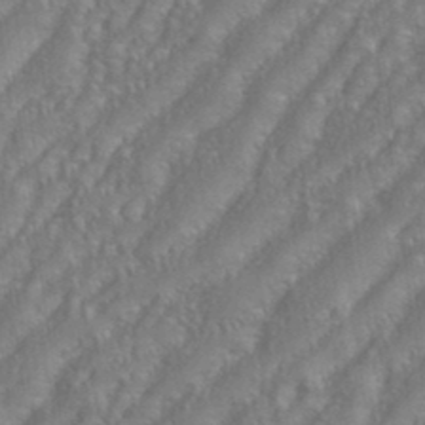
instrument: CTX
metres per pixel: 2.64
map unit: eHh
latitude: 35.2348
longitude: -133.4804
